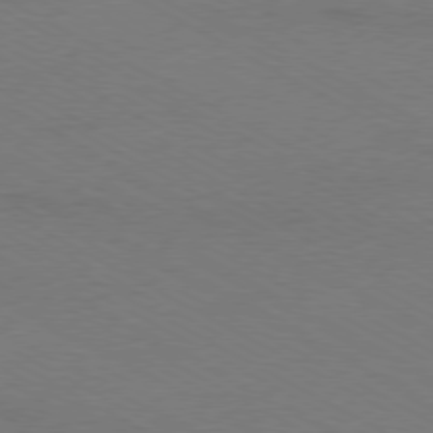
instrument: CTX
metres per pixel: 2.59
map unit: Ap
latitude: -79.5966
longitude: -82.5923
